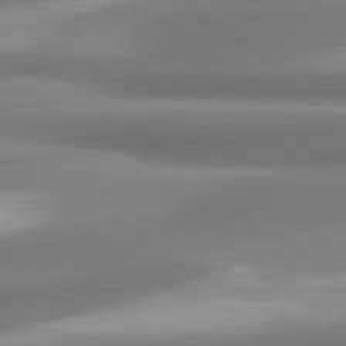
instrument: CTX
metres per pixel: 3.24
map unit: lApd
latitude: 80.1578
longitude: 178.6329
